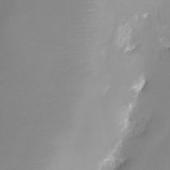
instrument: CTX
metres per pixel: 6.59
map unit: eHh
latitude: -5.1431
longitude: -78.4223
